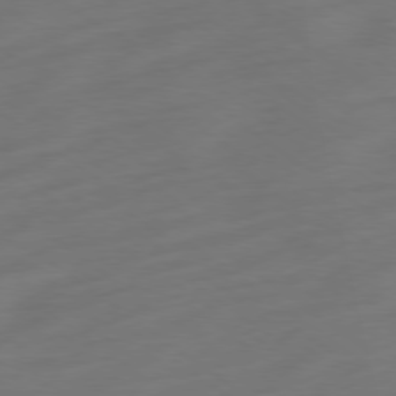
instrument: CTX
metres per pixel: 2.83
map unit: Ap
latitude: -78.8219
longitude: -67.5560
